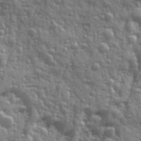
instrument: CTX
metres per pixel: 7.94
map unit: Ave
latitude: 12.2901
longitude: -103.7638
